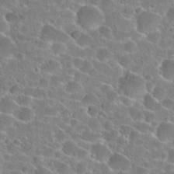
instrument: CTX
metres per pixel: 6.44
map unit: Hto
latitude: 24.3656
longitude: -45.7827
